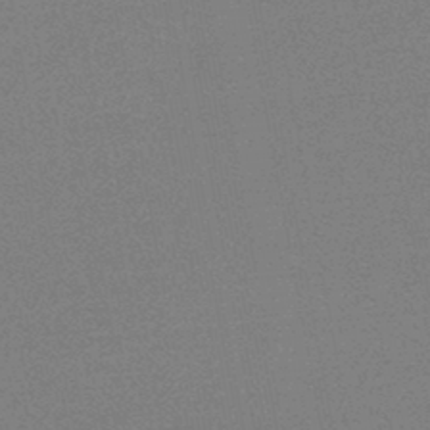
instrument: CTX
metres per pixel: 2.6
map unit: HNb
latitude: -45.1431
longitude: -40.0255
